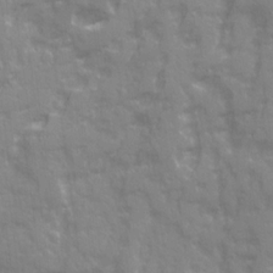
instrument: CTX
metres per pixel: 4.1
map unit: Ave
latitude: 20.5924
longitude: -132.7435
